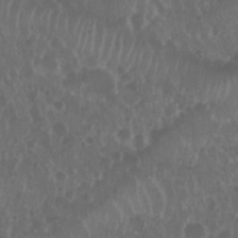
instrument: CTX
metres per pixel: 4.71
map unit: Nhu
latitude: 29.2159
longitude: -56.1199
